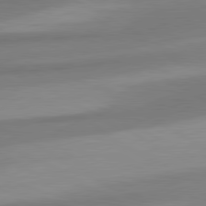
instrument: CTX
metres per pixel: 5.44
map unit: lApd
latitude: 80.4034
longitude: 176.6519
